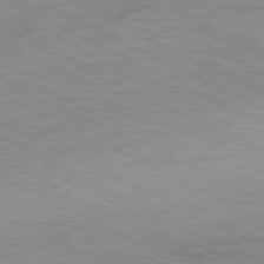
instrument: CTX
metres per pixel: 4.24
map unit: Ap
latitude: -81.1998
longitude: -86.2711
